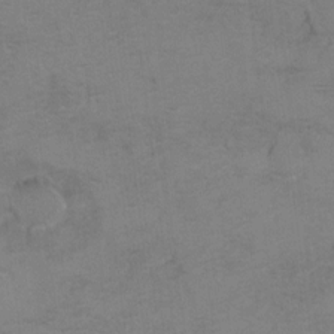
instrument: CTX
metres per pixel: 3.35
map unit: Hto
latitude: 6.8569
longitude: -35.2726
